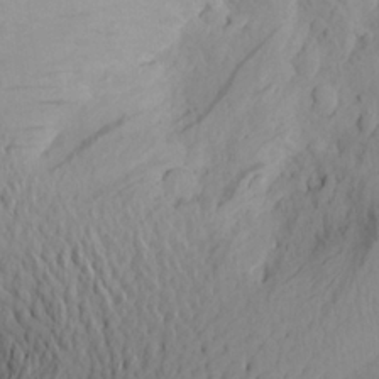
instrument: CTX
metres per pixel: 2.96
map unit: Aa
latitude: 24.4790
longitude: -145.8394
